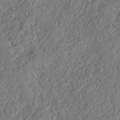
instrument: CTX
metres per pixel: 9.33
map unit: HNhu
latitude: -37.3320
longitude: 33.4266
